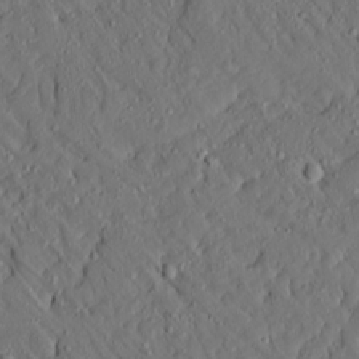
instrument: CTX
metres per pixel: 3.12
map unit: Ave
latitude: 14.7813
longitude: -140.3656
